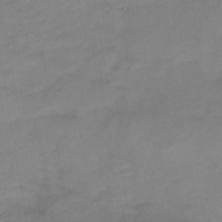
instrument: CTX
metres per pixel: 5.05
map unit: HNb
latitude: -46.2928
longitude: -38.9514
